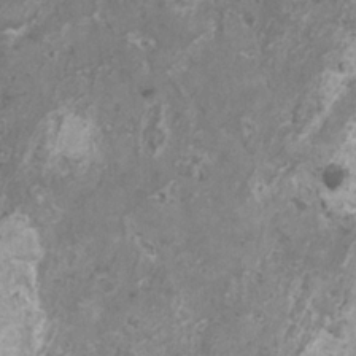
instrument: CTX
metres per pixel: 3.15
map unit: HNhu
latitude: 0.9891
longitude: 4.2172
